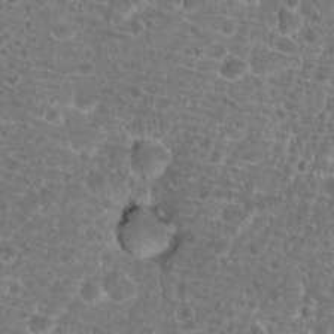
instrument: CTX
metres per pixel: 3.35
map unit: Hto
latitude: 19.6882
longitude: -41.4237
